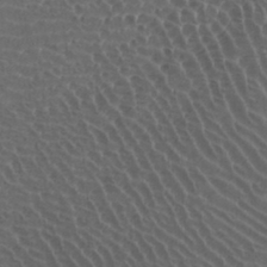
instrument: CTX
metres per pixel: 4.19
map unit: Htu
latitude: -8.4062
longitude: -65.0458
